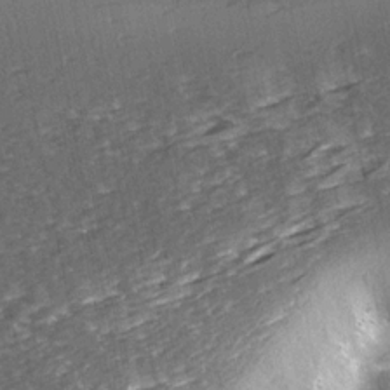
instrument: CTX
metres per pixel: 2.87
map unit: Ave
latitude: 14.8758
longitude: -104.3845
